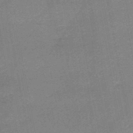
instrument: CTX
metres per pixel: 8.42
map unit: HNb
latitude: -47.2187
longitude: -39.6883
